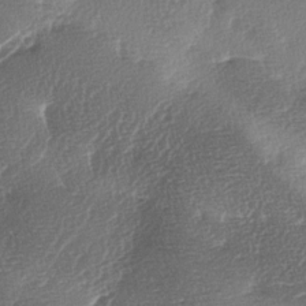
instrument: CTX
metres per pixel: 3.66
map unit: lAa
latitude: -3.9556
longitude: -128.6679
